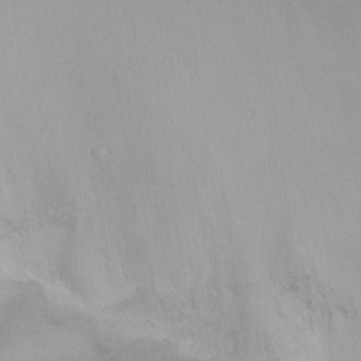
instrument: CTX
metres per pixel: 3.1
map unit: Ht
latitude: -6.6518
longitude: -30.3468
